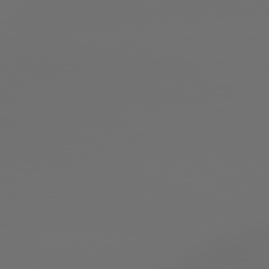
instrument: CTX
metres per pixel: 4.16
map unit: lApd
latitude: 79.1403
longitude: 177.5399
